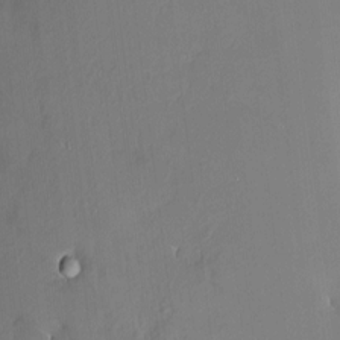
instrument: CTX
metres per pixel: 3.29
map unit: HNhu
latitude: 4.0633
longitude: 7.8611
